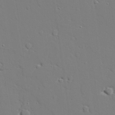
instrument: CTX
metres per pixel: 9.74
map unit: lAvf
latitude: 27.8772
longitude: -108.5356
